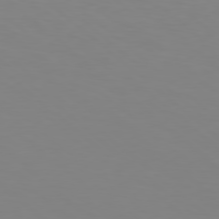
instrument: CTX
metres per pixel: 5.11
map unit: Hpe
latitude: 77.8772
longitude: -174.6868
